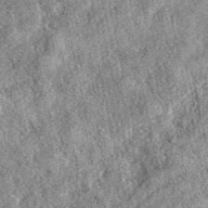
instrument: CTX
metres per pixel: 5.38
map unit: eAb
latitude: 39.3482
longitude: 109.6911
